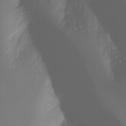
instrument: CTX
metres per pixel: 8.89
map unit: Htu
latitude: -4.1605
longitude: -88.6113
